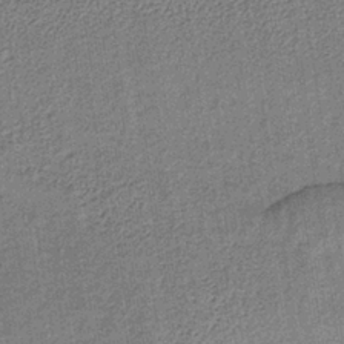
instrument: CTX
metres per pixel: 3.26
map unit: lHb
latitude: -35.8800
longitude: 63.0108
